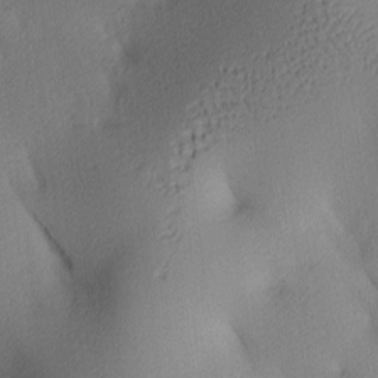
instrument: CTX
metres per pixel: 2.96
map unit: lAa
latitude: 3.5749
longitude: -116.1956
